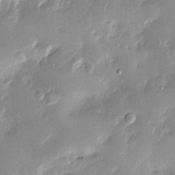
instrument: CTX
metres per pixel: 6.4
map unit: Htu
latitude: -5.5777
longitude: 157.8233
